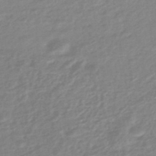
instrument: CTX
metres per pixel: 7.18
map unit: eHb
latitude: -45.4643
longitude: 89.6911
